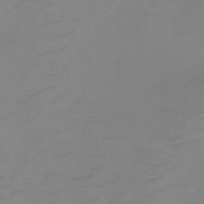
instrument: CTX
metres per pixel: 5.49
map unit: eHh
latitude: -5.2376
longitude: -78.7247
